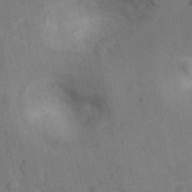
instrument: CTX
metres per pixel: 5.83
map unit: Nhu
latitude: 6.9136
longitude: -24.4601
